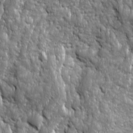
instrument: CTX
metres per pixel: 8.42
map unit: Ave
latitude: 16.1956
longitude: -134.2711
